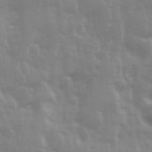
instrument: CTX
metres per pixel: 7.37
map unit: Ave
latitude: 13.1592
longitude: -103.8016
